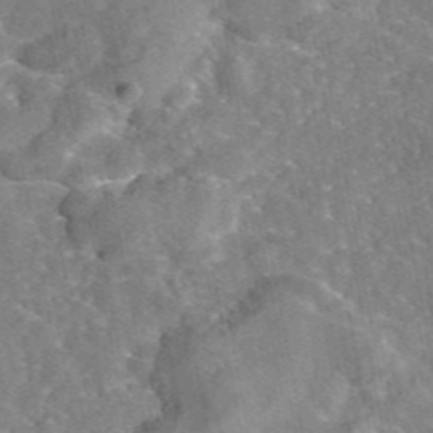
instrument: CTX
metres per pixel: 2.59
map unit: eAb
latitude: 45.7072
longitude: 107.2943
